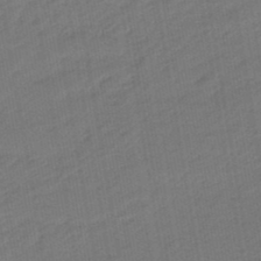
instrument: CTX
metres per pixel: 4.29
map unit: eHb
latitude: -47.2187
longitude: 88.0661
